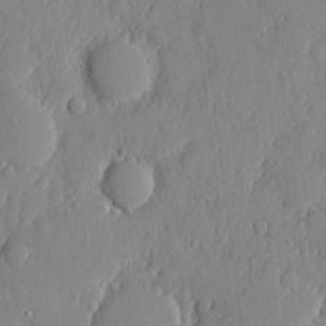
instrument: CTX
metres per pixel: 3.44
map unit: eHh
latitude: 6.2145
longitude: -73.4994
